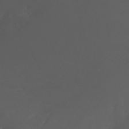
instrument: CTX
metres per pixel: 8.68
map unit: Htu
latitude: -6.2361
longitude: -69.4993
